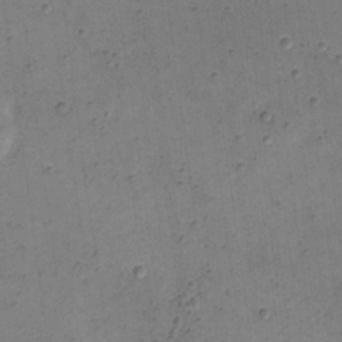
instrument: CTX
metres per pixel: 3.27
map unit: eHh
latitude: 22.1011
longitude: -66.5167
